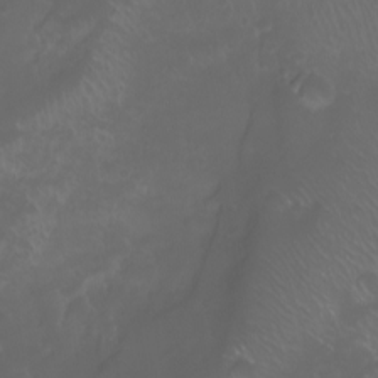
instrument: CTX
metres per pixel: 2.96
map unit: Nhu
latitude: -10.5952
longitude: -68.6868
